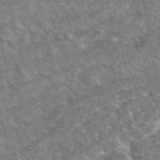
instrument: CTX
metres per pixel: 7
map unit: eAb
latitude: 48.6868
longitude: 117.2375
